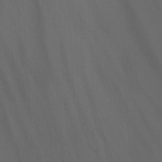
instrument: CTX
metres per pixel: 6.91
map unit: Nhu
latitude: -7.7288
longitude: -76.4790
